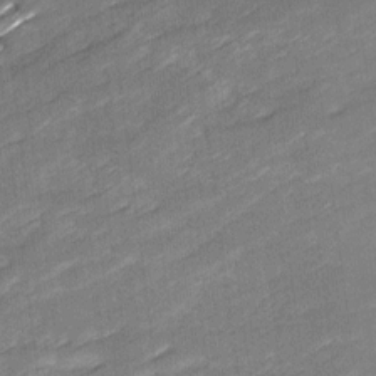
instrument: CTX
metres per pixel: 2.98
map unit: Ave
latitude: 16.7813
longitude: -136.2145
